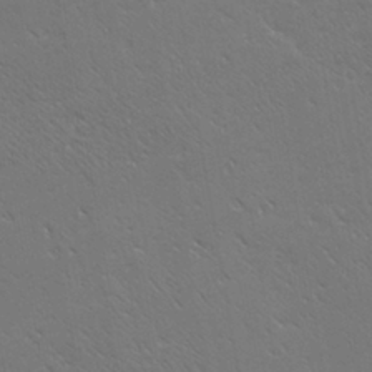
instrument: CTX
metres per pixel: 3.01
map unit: Ave
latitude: 19.8961
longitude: -137.7261
